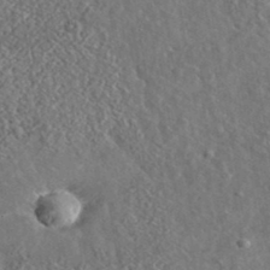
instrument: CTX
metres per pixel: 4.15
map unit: lHvf
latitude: 37.4427
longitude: -89.1970
